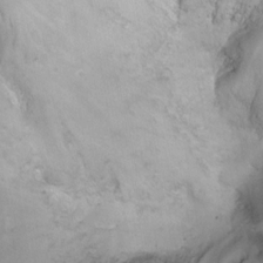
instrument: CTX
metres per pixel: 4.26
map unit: Nhu
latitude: -12.5574
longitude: -67.0458
